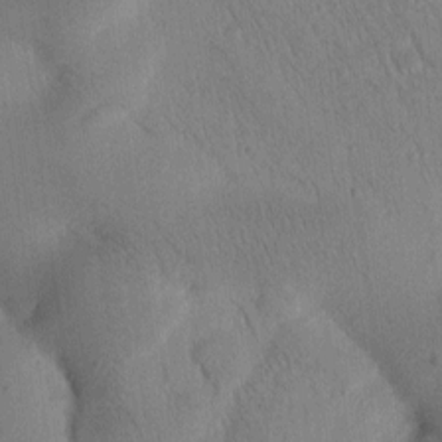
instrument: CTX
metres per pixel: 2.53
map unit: Htu
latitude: -0.5385
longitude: 172.4440
